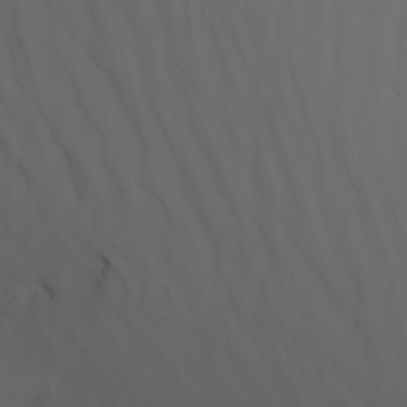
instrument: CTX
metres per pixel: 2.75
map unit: Nhu
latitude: -7.7288
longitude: -81.7827
